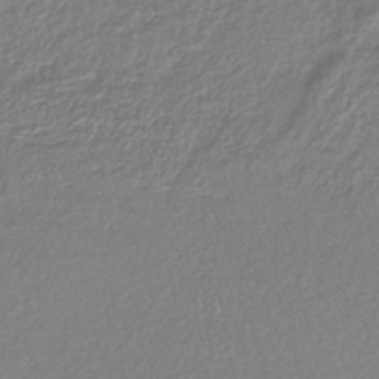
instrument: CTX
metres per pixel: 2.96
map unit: lHb
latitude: -40.5574
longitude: 61.5021
